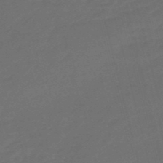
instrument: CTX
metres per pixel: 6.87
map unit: eHb
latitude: -47.8989
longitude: 86.8597
